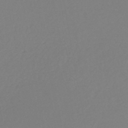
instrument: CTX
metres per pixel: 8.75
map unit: eHh
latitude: -45.9367
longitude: -28.8380
